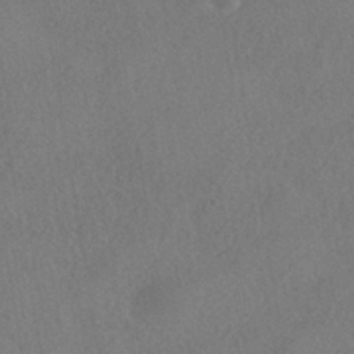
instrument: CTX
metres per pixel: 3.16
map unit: HNhu
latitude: -40.4062
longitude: 102.3117
